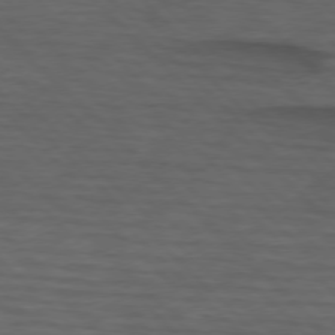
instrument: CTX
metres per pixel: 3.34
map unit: lApd
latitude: 75.5182
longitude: -83.4615
